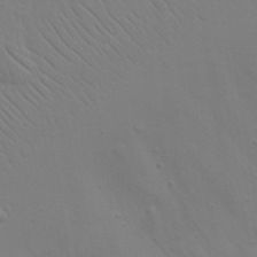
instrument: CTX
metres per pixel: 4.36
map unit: eHh
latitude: 17.9150
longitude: -71.9150
